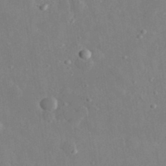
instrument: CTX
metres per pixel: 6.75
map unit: lHvf
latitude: 33.0270
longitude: -86.1011
